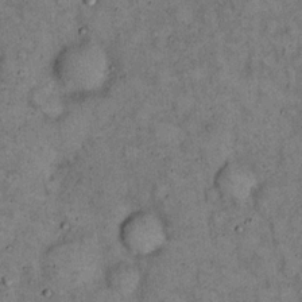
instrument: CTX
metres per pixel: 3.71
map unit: eHh
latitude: 15.9151
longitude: -62.2145
